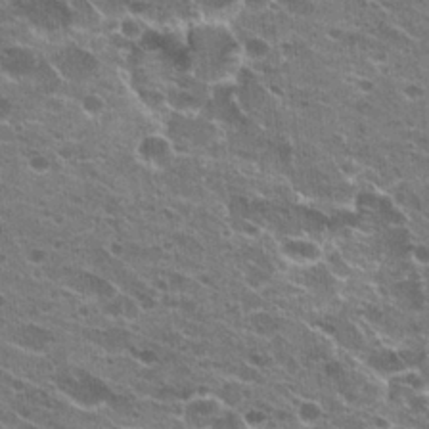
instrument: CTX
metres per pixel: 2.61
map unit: Hto
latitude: 23.4993
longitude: -42.0822
